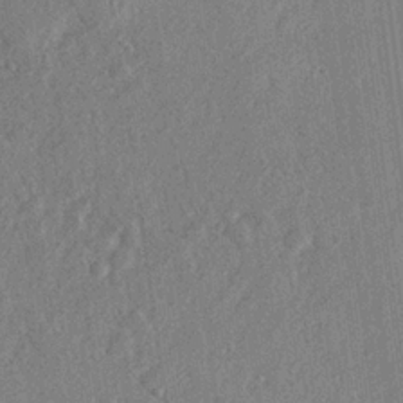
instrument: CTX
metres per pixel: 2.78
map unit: lHvf
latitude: 22.9892
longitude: 144.5763
